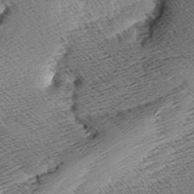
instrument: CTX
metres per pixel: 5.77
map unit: Aa
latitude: 8.5357
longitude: -141.2914
